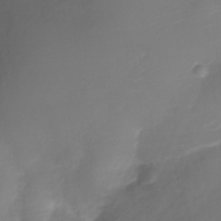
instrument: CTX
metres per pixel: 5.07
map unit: Nhu
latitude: -29.8045
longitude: -71.7638
